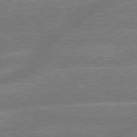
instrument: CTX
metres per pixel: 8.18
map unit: lApd
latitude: 79.6127
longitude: -145.9528
